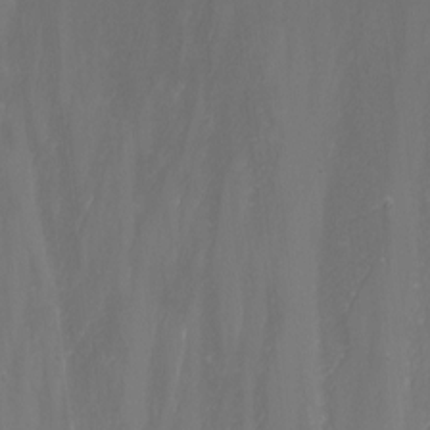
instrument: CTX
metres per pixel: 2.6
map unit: eHh
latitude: -5.6722
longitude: -87.4426
